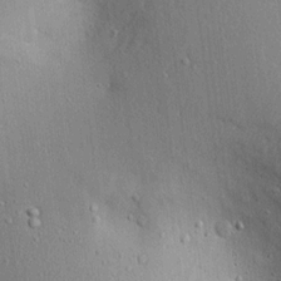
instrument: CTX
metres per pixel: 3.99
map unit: lAvf
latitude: 7.1403
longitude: 167.7855
